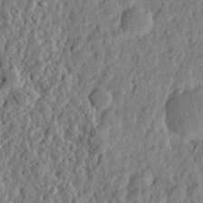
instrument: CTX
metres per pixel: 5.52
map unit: eHh
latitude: 27.2537
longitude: -77.4804
